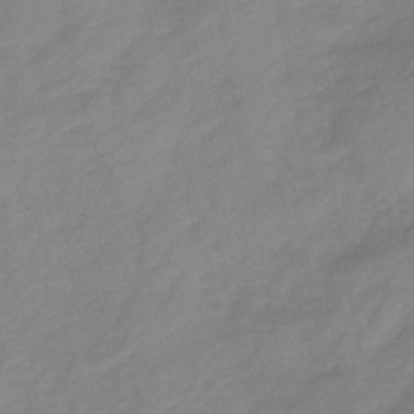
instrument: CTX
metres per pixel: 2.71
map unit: HNhu
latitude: -46.2739
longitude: 94.0094
